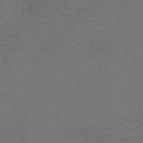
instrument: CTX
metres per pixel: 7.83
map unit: HNhu
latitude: -48.9542
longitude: 100.1605
